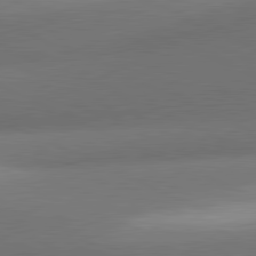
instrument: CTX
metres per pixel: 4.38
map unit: lApd
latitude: 81.1214
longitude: 130.4251
